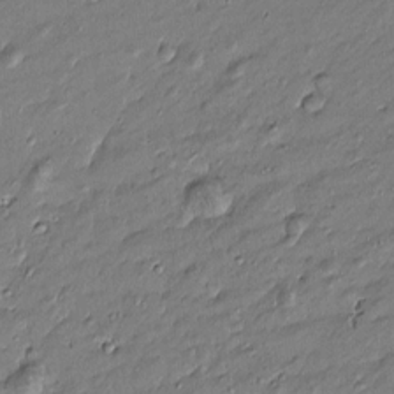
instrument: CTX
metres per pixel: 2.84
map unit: Htu
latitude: -6.9541
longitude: 177.1809
